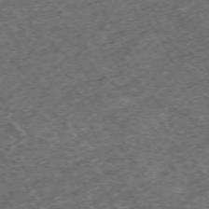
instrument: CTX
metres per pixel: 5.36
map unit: Hpe
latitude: -70.6708
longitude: 17.1998
